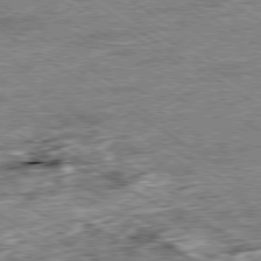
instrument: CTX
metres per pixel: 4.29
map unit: Ap
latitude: -80.0661
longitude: -88.5168
